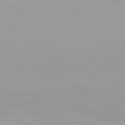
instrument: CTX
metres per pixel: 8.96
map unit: Hpe
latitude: 77.7449
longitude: -166.1955
